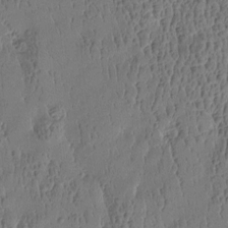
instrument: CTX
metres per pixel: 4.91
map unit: Htu
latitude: -4.5196
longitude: 176.3873
